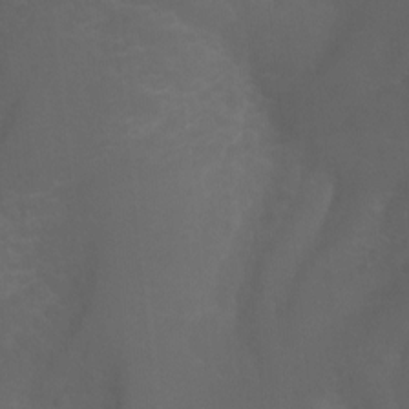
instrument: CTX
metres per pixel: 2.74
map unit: Aa
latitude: -13.1809
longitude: -68.6113
